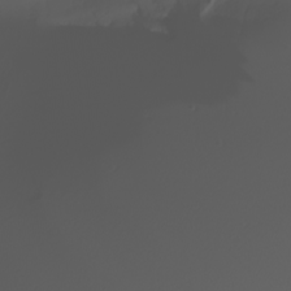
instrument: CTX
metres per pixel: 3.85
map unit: Nhu
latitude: -7.5588
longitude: -94.3279
